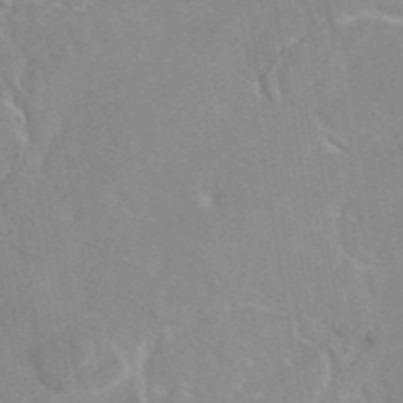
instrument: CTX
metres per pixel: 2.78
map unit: eAb
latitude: 46.1011
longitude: 111.0297
